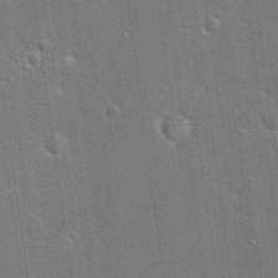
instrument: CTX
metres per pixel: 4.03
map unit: Nhu
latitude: 17.6316
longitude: -30.6680
